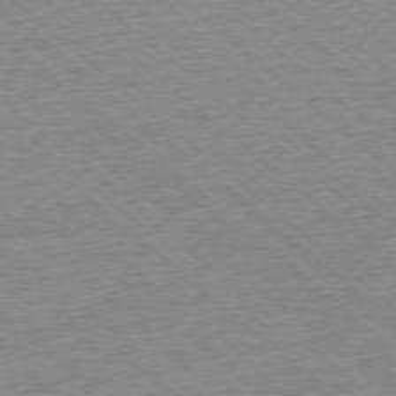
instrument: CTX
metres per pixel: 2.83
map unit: Ap
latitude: -77.6344
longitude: -96.5357
